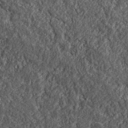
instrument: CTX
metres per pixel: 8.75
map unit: lHvf
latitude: 40.2900
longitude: -86.0822
